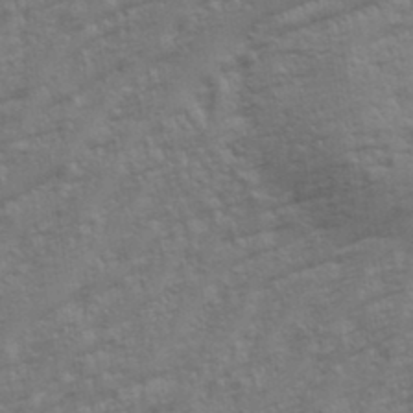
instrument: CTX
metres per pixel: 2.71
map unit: eHh
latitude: 34.8947
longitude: -133.1781
